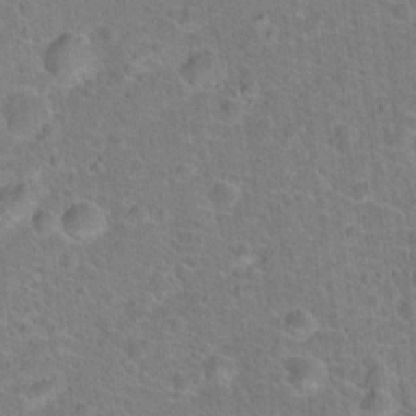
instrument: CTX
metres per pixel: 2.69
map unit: Hto
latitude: 17.9528
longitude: -43.4615
